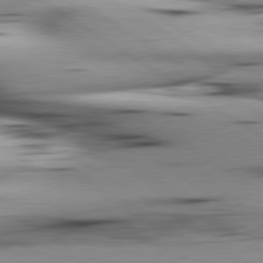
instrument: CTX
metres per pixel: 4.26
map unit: lApd
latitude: 80.1578
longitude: 161.4077
